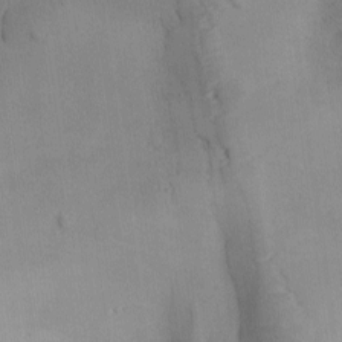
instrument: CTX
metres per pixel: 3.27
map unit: Ave
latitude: -9.9556
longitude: -122.0822
